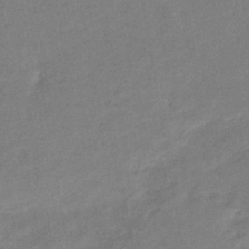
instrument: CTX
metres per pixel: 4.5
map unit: eHb
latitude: -41.8989
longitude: 79.5588
